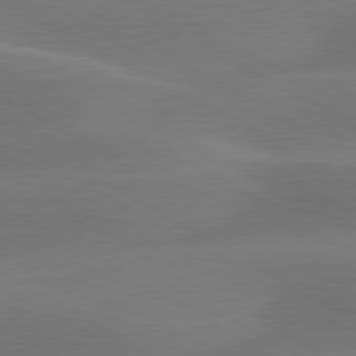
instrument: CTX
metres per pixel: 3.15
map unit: lApd
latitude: 79.9150
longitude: -88.9136
